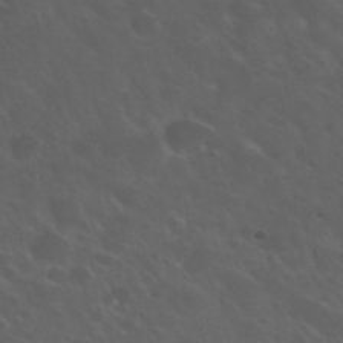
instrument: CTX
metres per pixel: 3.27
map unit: Nhu
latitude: 30.9703
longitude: -55.3293
